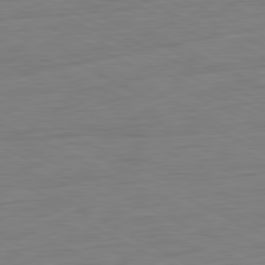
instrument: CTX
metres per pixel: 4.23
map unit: Ap
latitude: -81.7856
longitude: -77.8394
